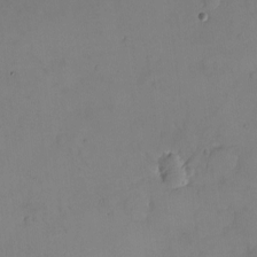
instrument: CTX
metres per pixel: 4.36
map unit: eHh
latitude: -9.0108
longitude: -67.0836
